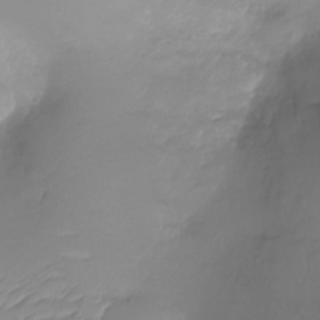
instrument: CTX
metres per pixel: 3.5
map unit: Ht
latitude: -9.6911
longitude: -35.8583
